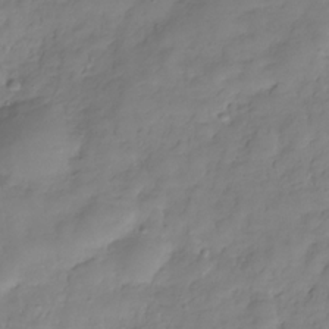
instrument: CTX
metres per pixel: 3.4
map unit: Hve
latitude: -29.5210
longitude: 93.9367
